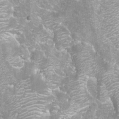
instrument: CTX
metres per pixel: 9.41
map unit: Aa
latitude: -8.9353
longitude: -71.6694
